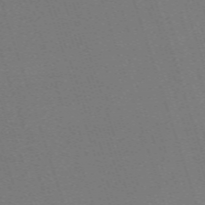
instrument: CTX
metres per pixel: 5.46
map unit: eHh
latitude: -64.1417
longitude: 51.0108
